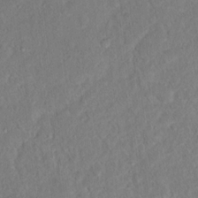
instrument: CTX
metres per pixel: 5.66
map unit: Ht
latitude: 14.1011
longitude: -37.2726
